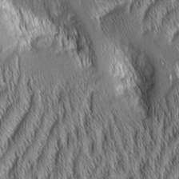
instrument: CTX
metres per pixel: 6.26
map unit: Aa
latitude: 6.9514
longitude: -130.8758
